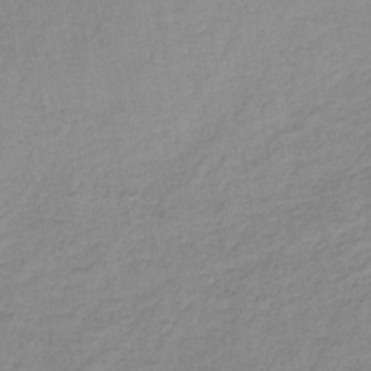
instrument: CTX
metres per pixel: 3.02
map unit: lHb
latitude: -38.8408
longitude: 71.6722
